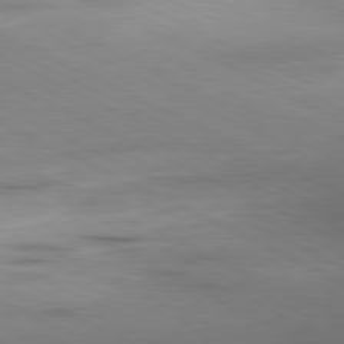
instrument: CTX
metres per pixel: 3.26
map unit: Ap
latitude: -81.2376
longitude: -92.4034
